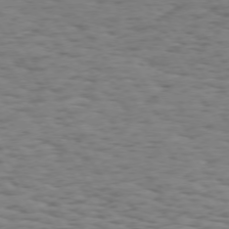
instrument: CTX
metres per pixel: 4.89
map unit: Hpe
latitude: 73.5938
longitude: -132.1578
